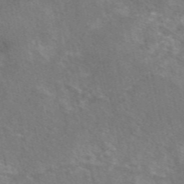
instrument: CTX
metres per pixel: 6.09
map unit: eAb
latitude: 48.8758
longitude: 118.1606
